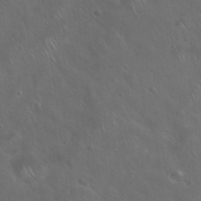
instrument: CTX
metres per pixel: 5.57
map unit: Hto
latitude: 19.6882
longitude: -54.4223
